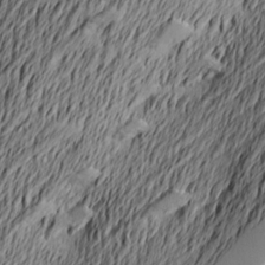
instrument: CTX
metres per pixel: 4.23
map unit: Nve
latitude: -9.3132
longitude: 173.6722
